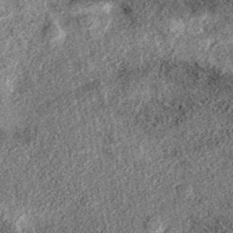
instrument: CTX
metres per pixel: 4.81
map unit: eAb
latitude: 37.2915
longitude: 107.1053
